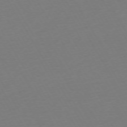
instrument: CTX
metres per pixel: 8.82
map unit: Ap
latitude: -74.1606
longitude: -68.7246
